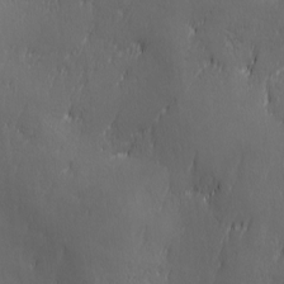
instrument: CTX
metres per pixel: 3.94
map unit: Ave
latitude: 1.9528
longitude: -113.0458
